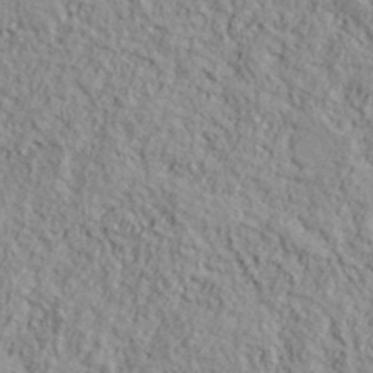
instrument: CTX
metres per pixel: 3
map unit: lHvf
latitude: 38.8380
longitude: -90.9892
